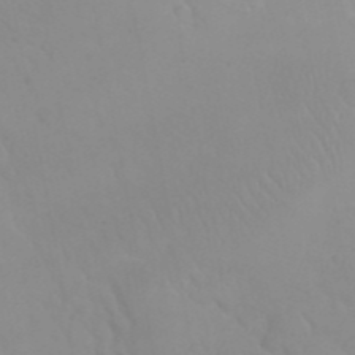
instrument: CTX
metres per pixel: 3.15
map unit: eHh
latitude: 24.7813
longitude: -66.6112
